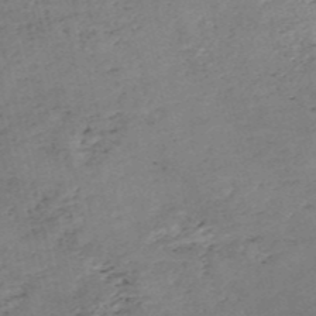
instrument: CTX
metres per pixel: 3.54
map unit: eHh
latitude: -54.6519
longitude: -91.0836
